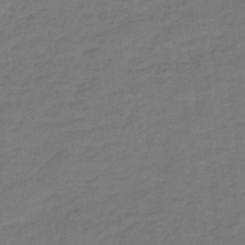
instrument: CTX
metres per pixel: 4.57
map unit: HNb
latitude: -47.1998
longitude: -39.0647
